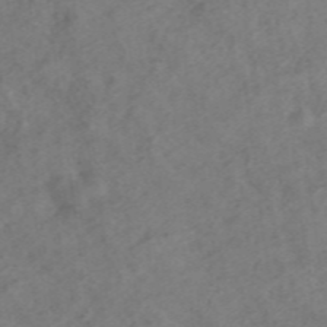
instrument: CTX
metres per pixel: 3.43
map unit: ANa
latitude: 43.2159
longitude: 26.5006
